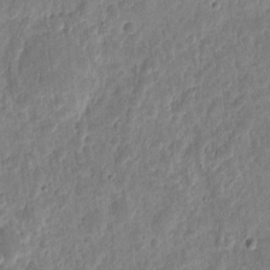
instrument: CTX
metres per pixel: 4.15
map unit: eHh
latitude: 10.4034
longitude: -73.2915
